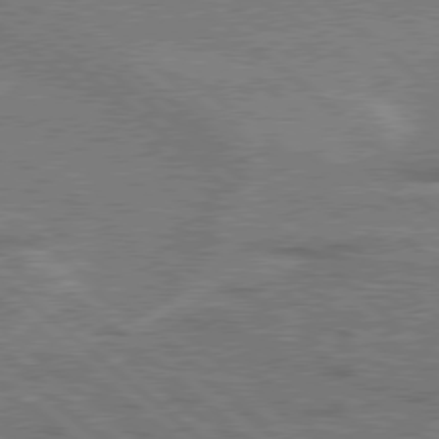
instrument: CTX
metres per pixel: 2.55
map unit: Hpe
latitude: 78.2145
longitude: -157.9150
